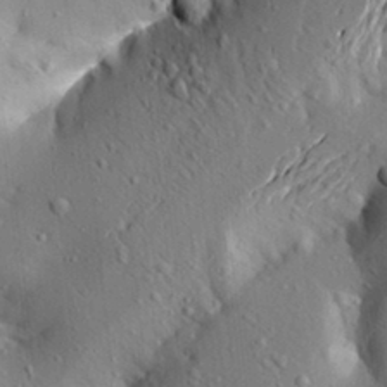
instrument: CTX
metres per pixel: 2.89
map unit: Aa
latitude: 21.0648
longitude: -150.2144
